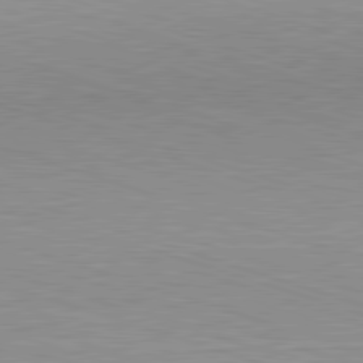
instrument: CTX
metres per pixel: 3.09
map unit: Hpe
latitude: -82.7274
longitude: 6.7463
